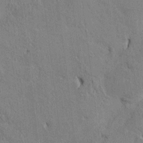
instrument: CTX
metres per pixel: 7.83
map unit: HNhu
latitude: 8.1956
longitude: -3.0647
